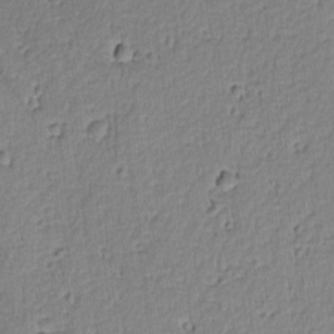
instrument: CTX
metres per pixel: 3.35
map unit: lAvf
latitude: -9.2376
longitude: -119.5938
